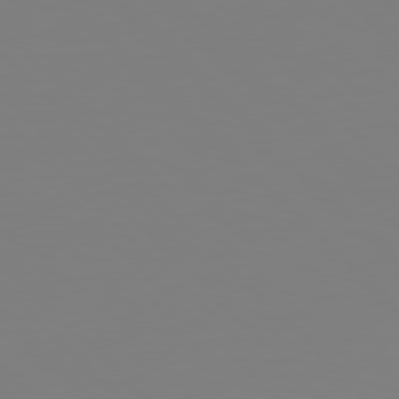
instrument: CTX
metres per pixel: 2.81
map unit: Hpe
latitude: 77.2915
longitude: -176.6679
